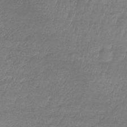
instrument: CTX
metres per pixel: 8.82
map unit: HNb
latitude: -34.0661
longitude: 62.0472
